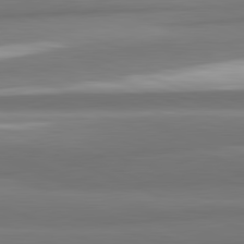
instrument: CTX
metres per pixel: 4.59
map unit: lApd
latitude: 82.2144
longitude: 178.0661
